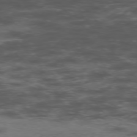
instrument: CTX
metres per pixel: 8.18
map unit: Hpe
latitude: -75.7856
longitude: -19.5938
